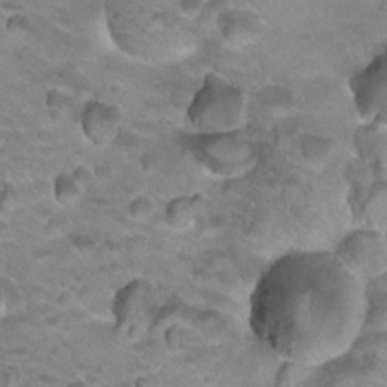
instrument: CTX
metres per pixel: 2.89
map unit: Hto
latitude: 22.0255
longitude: -32.5168
